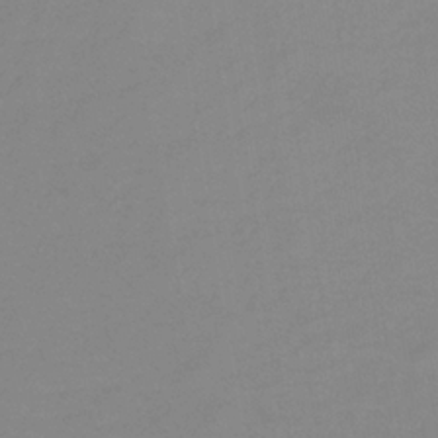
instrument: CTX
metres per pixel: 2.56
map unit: lHb
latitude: -33.1054
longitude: 67.2376
